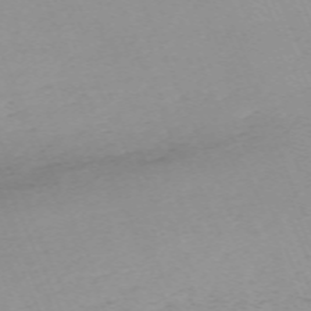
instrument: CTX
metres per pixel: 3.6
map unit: Nhu
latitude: -67.8611
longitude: 38.7652
